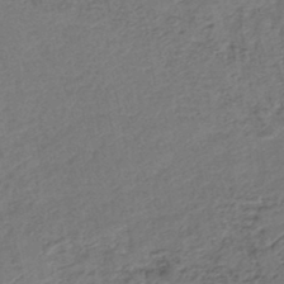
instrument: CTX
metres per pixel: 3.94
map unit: lHb
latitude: -42.9919
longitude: 78.3684
